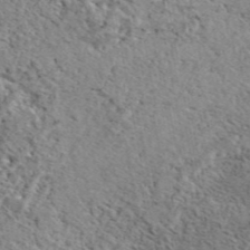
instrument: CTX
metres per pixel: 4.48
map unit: eAb
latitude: 44.4601
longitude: 114.1417
